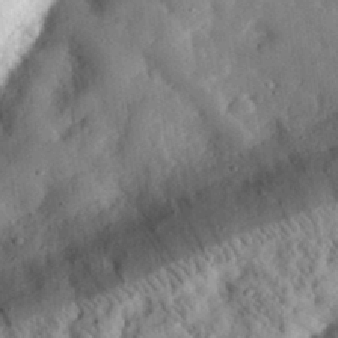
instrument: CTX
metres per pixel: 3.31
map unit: eHh
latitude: 31.4427
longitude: -76.5734
